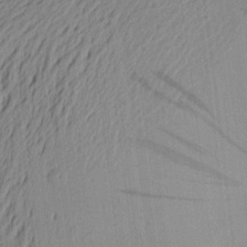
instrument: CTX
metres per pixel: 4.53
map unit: Aa
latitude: 21.3104
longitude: -148.6113
